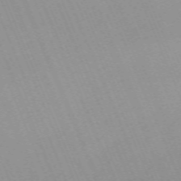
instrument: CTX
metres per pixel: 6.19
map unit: Nhu
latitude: -67.2565
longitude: 38.5763
